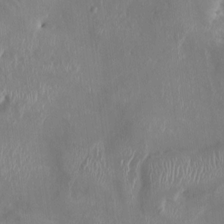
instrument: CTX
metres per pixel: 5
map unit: HNhu
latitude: 4.2145
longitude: -5.9150
